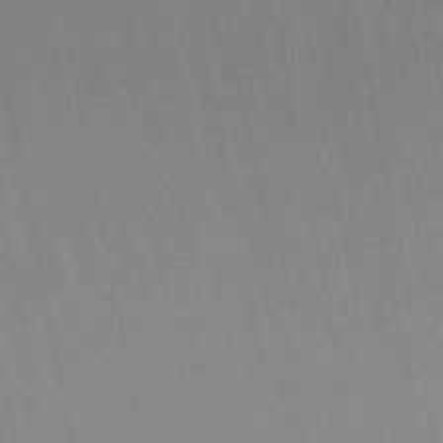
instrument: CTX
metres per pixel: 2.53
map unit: lHb
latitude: -48.5763
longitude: 67.1620
